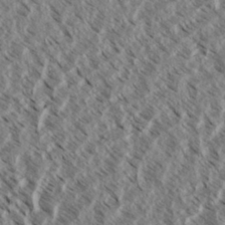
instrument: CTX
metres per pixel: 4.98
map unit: eHh
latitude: 34.7813
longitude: -139.4615
